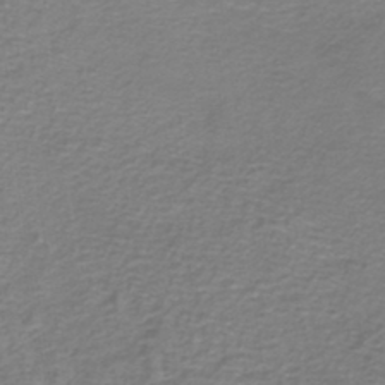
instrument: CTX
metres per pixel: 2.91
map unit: lHb
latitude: -40.1606
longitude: 58.8785
